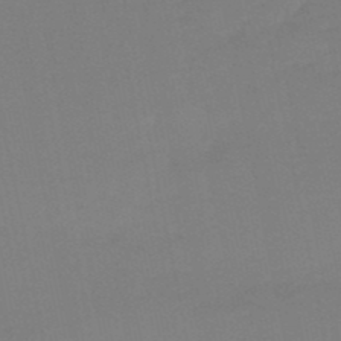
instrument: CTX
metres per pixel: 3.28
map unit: eHb
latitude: -49.9556
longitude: 77.1242
